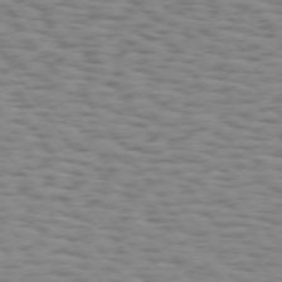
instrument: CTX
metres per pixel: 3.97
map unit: Hpe
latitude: 73.2726
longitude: -133.0647
